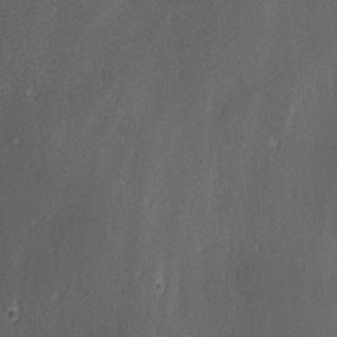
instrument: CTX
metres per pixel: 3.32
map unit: lAa
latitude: 3.0836
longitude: -115.7071
